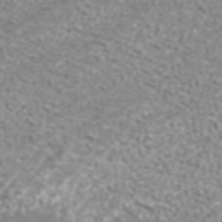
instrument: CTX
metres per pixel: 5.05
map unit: ANa
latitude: 38.7246
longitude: 24.5196
